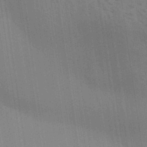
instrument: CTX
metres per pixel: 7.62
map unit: Aa
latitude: 31.3104
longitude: -139.6694
